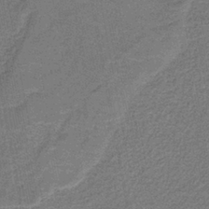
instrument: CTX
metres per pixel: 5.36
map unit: eAb
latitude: -37.5210
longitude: 52.3684
